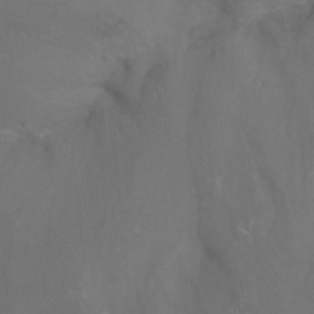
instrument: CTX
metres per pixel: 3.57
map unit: Ht
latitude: -7.8233
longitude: -33.0647
